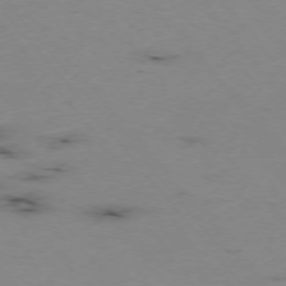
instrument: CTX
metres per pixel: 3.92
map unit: Hpe
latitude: -75.7856
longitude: -22.7246
